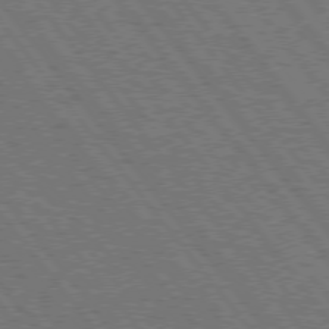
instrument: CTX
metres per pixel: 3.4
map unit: Hpe
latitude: 75.0836
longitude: -149.9339
